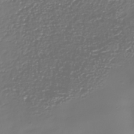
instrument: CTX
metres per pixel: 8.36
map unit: Nhe
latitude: -36.9163
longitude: -89.8773
